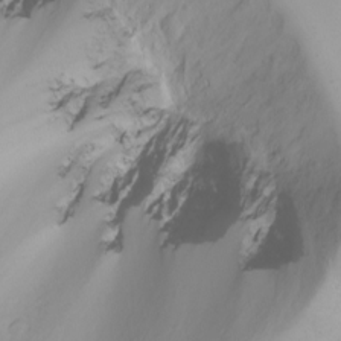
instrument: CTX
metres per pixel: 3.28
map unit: Nhu
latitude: -4.7652
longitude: -79.8206
